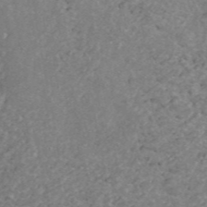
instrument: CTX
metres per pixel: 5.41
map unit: ANa
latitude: 44.8380
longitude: 25.2943
